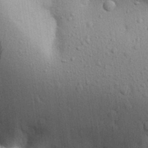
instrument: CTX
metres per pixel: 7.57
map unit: Aa
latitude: 29.5371
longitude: -147.3671
